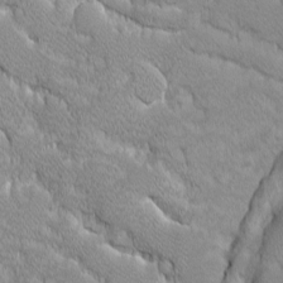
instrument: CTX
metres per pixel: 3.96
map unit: Ave
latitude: -10.4251
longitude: -117.4993
